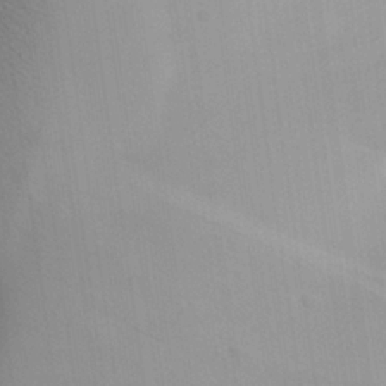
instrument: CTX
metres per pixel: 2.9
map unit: Aa
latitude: 26.4412
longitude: -130.9892
